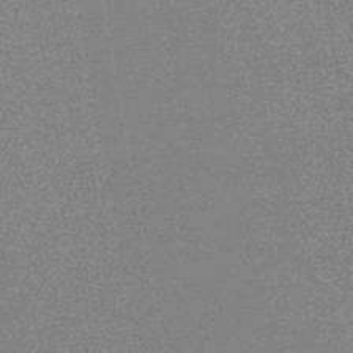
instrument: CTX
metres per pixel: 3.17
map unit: HNhu
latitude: -47.0864
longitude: 99.6155
